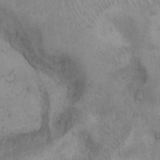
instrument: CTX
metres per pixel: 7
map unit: Hto
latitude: 13.2726
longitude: -55.9528
